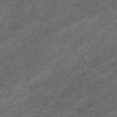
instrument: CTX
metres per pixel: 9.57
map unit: eHb
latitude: -32.7086
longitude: 71.5588
